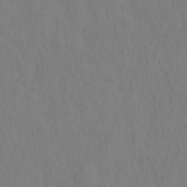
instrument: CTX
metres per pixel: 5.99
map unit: Hto
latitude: -1.5966
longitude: -33.9528
